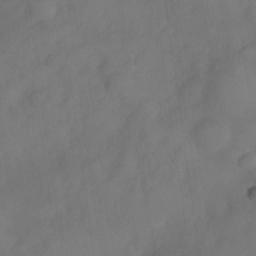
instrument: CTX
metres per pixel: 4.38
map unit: Nve
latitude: -26.4629
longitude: -148.5357
